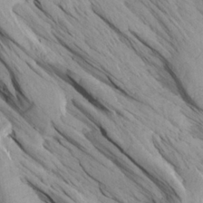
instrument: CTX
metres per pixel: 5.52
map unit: Aa
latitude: 27.4238
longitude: -133.6127
